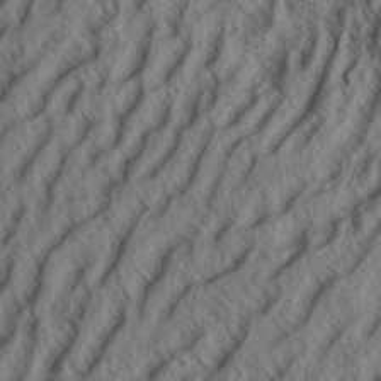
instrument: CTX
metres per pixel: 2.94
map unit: Aa
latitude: 33.9717
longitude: -139.3482
